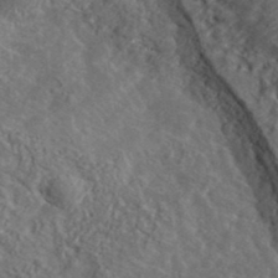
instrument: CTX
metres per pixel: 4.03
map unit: lHvf
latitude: 38.3656
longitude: -89.9339
